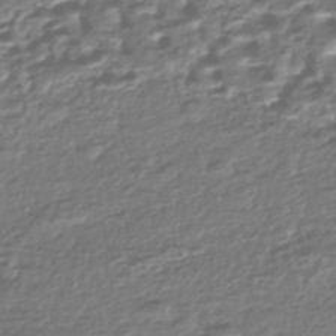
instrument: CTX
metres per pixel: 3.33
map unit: Nhe
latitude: -46.6140
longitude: -173.0647
